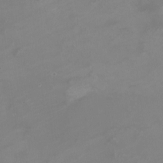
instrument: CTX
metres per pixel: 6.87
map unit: Nhe
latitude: -19.6722
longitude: 143.5966
